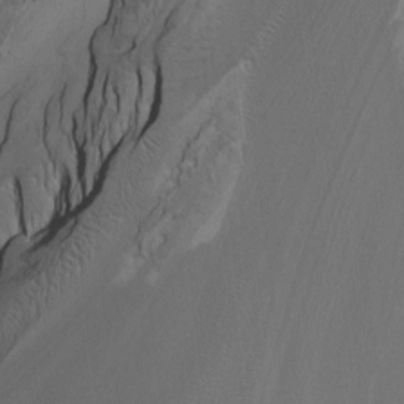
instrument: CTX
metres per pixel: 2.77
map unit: Htu
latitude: -7.8044
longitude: -65.8772
